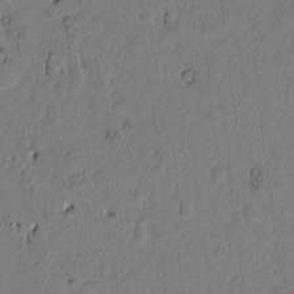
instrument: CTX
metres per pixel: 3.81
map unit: Htu
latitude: -2.5573
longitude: 167.4265
